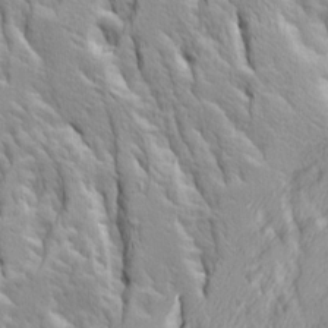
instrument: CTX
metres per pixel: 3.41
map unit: Ave
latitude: 14.3657
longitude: -131.2348
